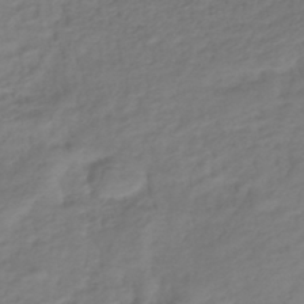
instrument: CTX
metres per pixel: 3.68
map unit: lHb
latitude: -41.1431
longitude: 73.5021
